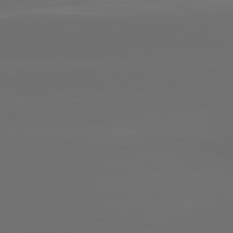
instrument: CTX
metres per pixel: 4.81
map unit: lApd
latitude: 82.1011
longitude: -166.4412
